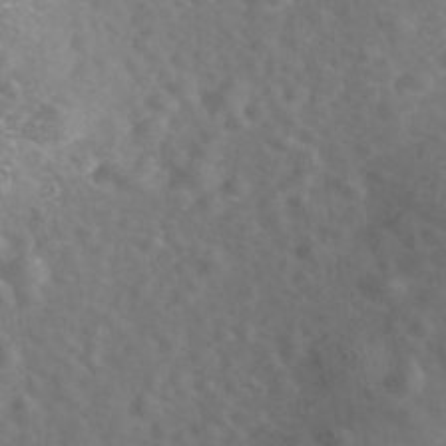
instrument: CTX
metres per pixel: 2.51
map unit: Nhe
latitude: -40.8408
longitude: -99.9906
